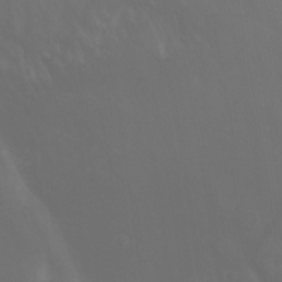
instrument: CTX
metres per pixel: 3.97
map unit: Nhu
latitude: -6.9730
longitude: -66.3467
